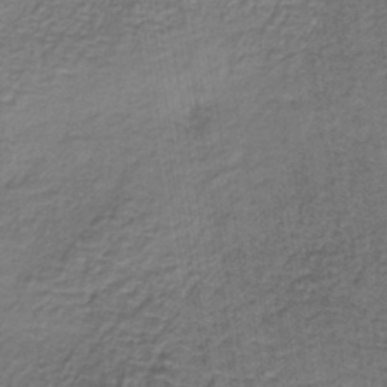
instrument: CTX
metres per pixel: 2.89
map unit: lHb
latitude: -36.3306
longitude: 59.2375
